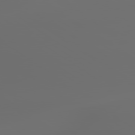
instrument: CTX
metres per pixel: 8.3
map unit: lApd
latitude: 79.7261
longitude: 176.3306
